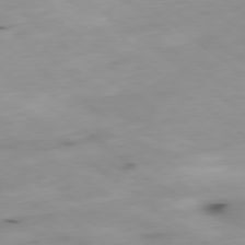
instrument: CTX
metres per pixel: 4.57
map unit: Ap
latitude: -78.8786
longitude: -73.5749
